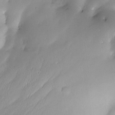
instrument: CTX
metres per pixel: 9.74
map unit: Nve
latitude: -22.8786
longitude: -138.5546
